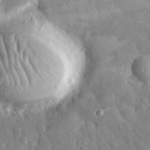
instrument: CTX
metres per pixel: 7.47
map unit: eHh
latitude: 32.0255
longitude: -78.9703
